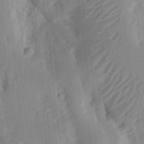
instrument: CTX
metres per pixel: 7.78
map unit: Ht
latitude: 13.5938
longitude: -74.7246
